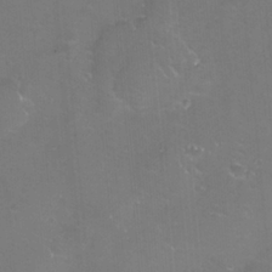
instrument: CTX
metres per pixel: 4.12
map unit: eHh
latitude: -11.7100
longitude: -60.8947
